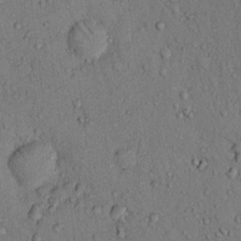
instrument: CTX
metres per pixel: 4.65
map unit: Hto
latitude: 13.1781
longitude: -58.3467
